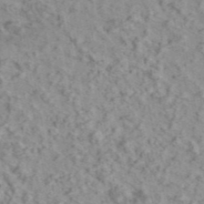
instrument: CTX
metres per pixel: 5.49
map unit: ANa
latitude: 46.0255
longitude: 26.2361
